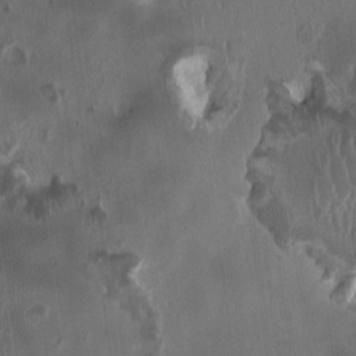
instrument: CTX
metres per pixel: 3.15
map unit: HNhu
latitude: 1.5182
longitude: -3.8772
